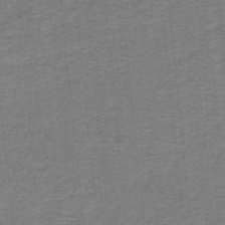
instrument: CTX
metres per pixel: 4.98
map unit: lHb
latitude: -41.3698
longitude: 54.1795
